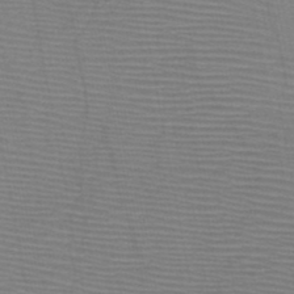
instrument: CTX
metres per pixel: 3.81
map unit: HNb
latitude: -46.1983
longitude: -40.4223
